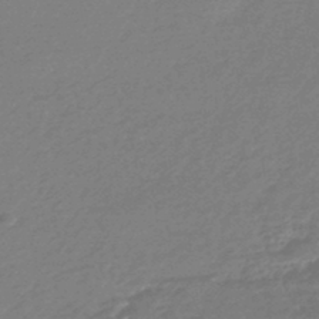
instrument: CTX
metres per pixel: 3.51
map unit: HNhu
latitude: -46.0283
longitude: 93.7667
